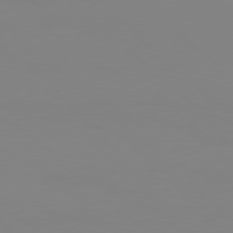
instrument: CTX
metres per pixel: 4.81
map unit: Hpe
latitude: 77.6127
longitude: -133.1592
